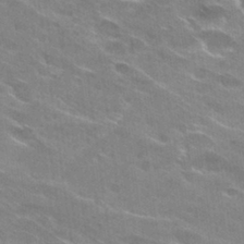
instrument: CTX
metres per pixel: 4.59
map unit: Hto
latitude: 29.6694
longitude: -43.0081
